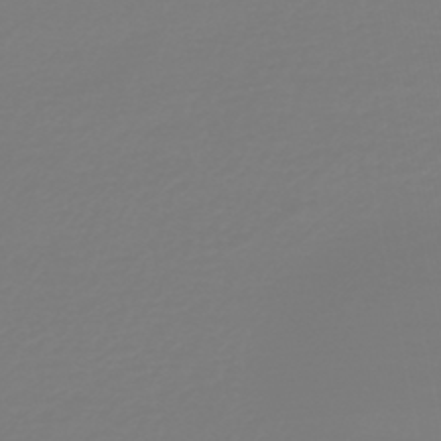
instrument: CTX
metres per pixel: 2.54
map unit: HNb
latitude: -45.4643
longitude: 51.8044
